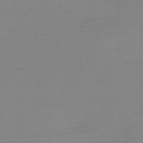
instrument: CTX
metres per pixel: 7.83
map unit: eHh
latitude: -61.4077
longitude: 52.2928
